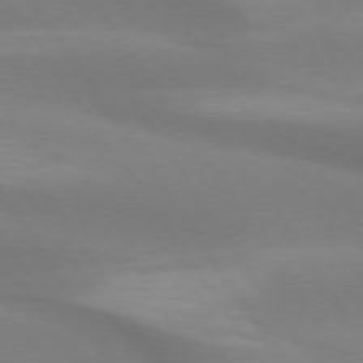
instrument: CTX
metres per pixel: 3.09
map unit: lApd
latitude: 73.9717
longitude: -49.3671
